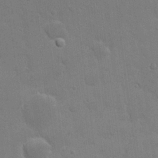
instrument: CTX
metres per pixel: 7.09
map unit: eHh
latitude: 21.6883
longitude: -62.7436
